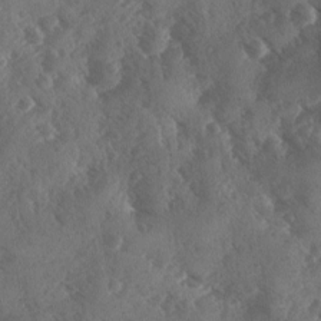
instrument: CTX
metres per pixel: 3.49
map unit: Ave
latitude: -10.2173
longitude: -118.4979
